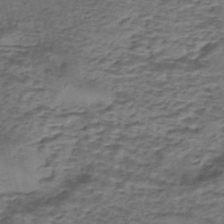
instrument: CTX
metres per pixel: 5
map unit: eHh
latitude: -43.1809
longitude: 120.1039
